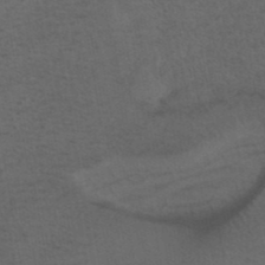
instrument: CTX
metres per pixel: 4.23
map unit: ANa
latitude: 40.4034
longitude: 29.0675
